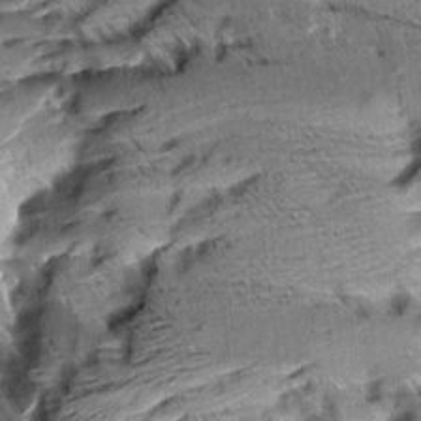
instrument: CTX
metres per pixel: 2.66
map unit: Aa
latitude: 10.4979
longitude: -141.4426
